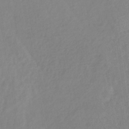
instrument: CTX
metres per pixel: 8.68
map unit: lHb
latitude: -36.6329
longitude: 72.1228
